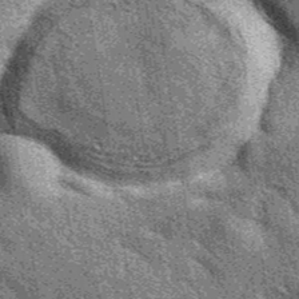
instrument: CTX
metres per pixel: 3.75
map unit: eAb
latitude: 39.8205
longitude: 107.2943
